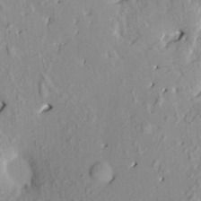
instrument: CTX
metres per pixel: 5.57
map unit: HNhu
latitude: 3.6505
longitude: 5.7477
